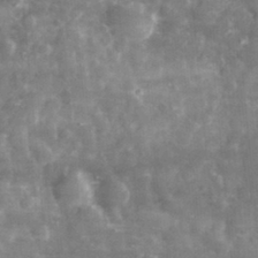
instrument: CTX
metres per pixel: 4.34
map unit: eHh
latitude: 31.8773
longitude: -71.6316
